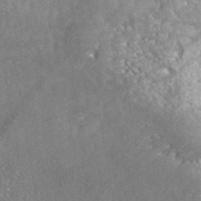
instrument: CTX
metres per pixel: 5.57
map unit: ANa
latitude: 41.4048
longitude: -86.4034
